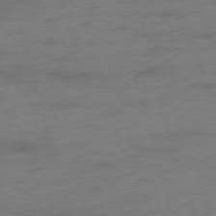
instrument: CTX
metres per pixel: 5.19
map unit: Ap
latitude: -75.7478
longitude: -73.4616
